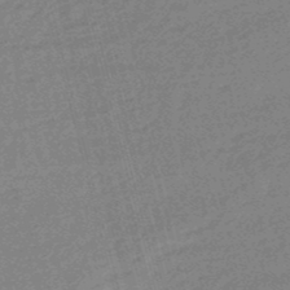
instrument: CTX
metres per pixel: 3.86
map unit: eHb
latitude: -48.5385
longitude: 87.0487
